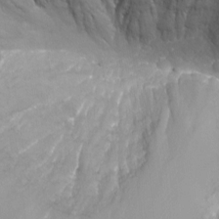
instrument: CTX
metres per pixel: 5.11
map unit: Nhu
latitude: -9.3887
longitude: -78.5924
